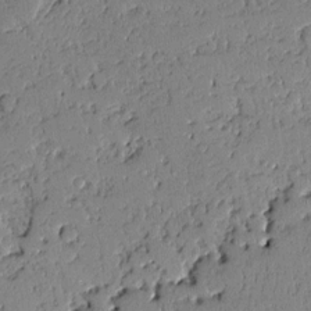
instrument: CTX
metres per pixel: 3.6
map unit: Aa
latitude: 10.9703
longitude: -128.7813
